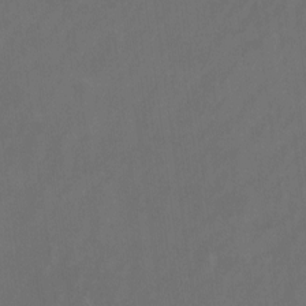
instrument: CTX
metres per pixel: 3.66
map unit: Nhu
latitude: -12.8786
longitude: -73.0270
